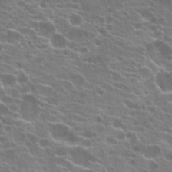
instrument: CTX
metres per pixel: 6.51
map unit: Hto
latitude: 21.7828
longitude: -40.3845
